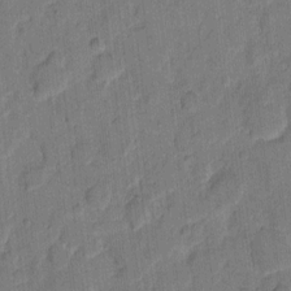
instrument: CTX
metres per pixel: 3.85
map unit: eHh
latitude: 10.8569
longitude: -65.5938
